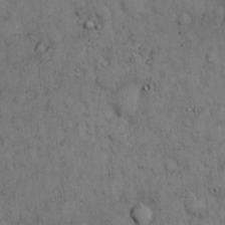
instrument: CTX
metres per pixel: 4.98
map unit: eHh
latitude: 15.5749
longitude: -63.9339
